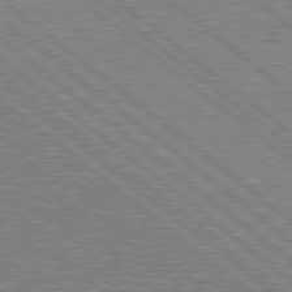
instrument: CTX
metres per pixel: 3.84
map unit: Hpe
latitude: 78.7624
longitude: -143.8395
